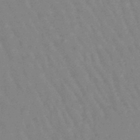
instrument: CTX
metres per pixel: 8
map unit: lHb
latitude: -46.6707
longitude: 76.2173
